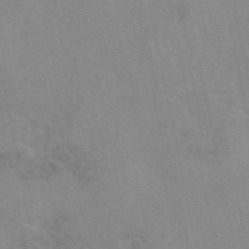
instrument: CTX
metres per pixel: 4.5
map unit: eAb
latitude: 49.5182
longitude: 104.4818
